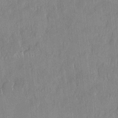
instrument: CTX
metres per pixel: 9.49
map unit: HNhu
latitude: 1.6694
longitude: -5.8205
